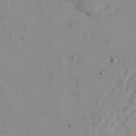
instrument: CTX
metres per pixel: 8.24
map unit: Aa
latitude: 22.2522
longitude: -142.4223
